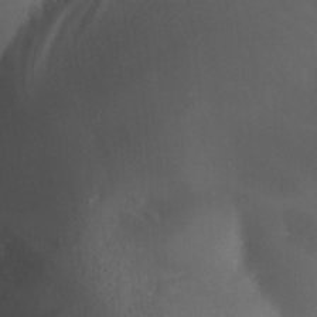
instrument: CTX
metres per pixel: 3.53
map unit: Nhu
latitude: 24.4412
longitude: -59.8961
